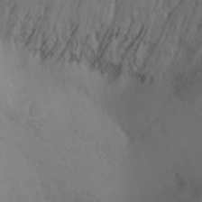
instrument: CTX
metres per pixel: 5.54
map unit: Nhu
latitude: -13.4643
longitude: -71.7827
